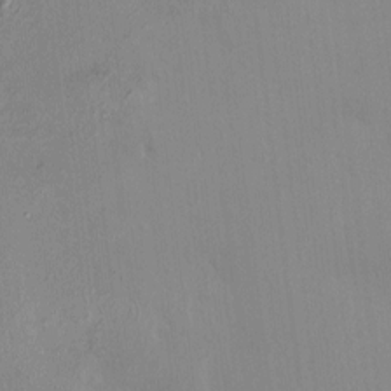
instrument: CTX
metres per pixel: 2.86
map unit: HNhu
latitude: 6.9136
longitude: 1.0298
